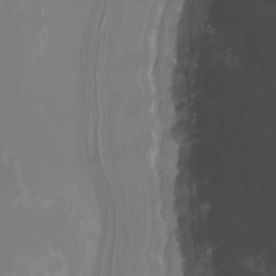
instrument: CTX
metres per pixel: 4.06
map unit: Nhu
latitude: -8.5196
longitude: -84.0444
